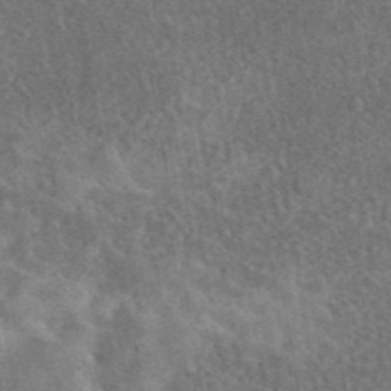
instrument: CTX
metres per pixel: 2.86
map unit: eAb
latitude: 44.9702
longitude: 125.2754
